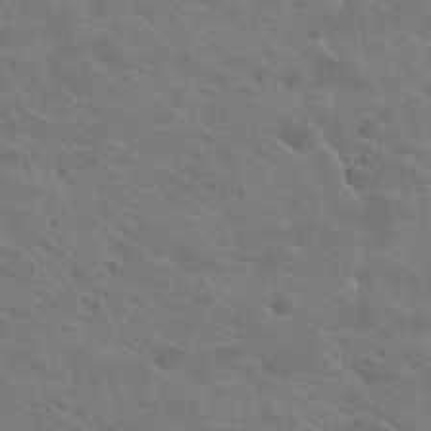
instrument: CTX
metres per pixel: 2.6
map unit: Hto
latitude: 22.4034
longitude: -39.5560
